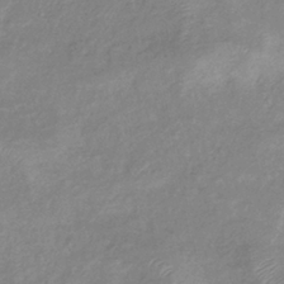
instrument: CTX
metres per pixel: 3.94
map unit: eHb
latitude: -40.1228
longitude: 81.7478
